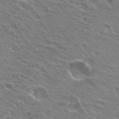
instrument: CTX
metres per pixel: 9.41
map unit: Hto
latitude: 24.3656
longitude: -30.7247
